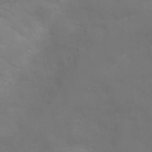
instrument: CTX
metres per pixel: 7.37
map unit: Ht
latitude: 0.6868
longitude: -22.2333
